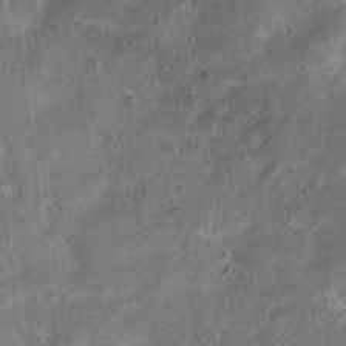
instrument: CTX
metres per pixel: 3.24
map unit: Nhu
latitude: 3.7449
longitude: -16.7057
